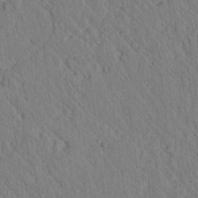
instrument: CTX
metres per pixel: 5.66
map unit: lAvf
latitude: 7.1025
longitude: 160.5196
